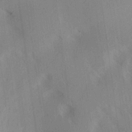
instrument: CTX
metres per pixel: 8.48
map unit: lAa
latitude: 17.8394
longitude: -138.4034
